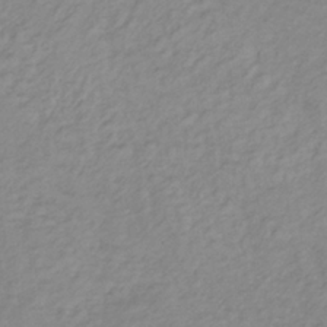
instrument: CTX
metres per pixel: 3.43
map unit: lHb
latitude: -36.0283
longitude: 70.1417
